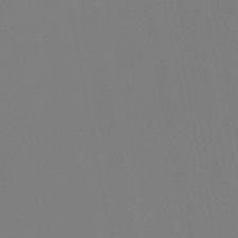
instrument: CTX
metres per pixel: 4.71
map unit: lHb
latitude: -49.2187
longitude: 71.2187
